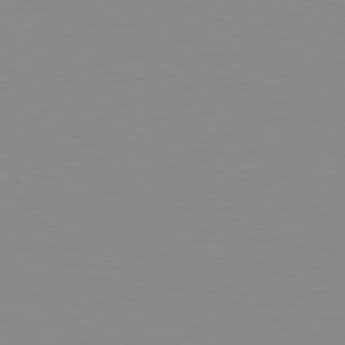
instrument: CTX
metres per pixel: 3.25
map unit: Hpe
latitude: 77.8394
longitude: -160.6301
